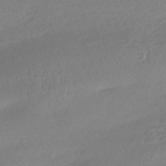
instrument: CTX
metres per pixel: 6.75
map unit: HNhu
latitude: -44.9731
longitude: 91.4077
